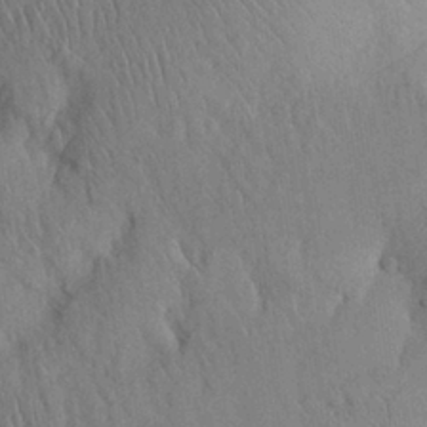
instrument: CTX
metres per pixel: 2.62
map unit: Nhu
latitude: 27.4238
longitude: -69.7261
